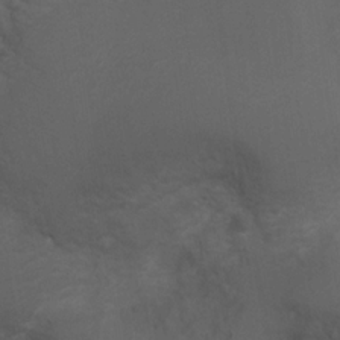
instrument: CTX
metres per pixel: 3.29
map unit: Ht
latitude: 2.1766
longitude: -28.4601
